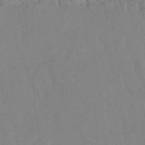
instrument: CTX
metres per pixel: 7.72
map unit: lHb
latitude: -48.1795
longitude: 81.1242
